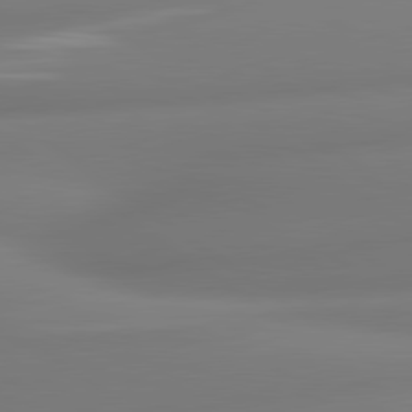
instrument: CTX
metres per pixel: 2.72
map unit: lApd
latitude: 80.5924
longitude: -164.6679
